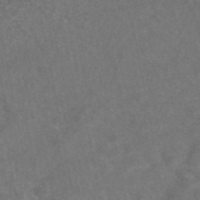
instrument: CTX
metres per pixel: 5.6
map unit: eAb
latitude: 47.4805
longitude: 109.7667
